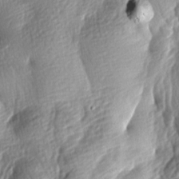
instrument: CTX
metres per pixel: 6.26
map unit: lAa
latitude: -8.8219
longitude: -126.1011
